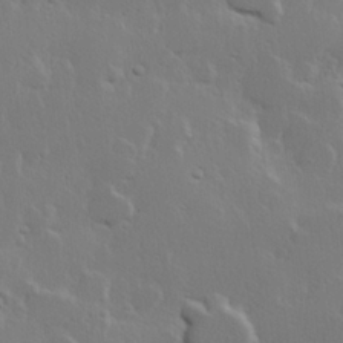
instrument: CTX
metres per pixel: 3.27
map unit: Hve
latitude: 23.5371
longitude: 145.6344
